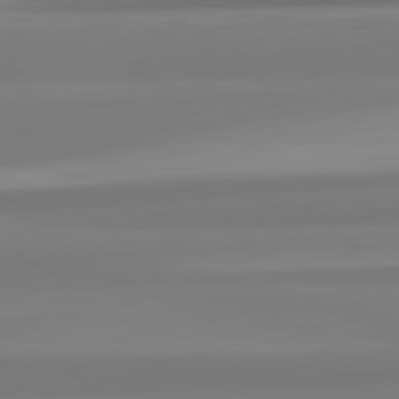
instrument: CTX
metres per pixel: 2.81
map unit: lApd
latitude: 82.5356
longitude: 175.7855
